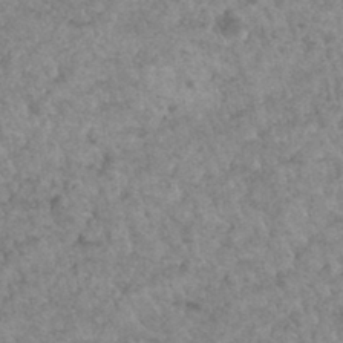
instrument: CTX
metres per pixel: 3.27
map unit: Hto
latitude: 33.2915
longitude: -49.4993
